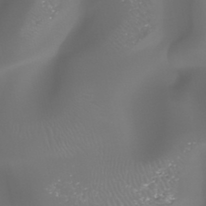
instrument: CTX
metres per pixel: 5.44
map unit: HNhu
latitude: -47.2376
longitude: 30.2928
